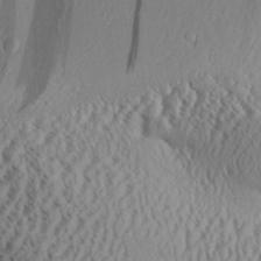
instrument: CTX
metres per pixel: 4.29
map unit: Aa
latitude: 30.8758
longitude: -134.6868
